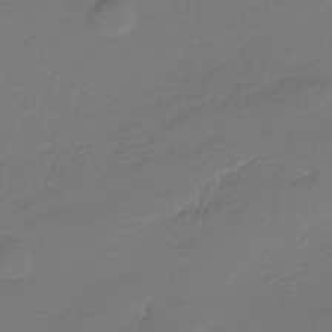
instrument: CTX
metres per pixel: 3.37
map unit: eHh
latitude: -39.2943
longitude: -26.2334
